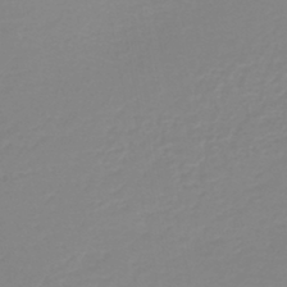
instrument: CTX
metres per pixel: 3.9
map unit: lHb
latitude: -44.1228
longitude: 54.7274
